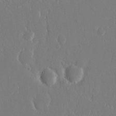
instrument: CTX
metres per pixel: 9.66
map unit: eHh
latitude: 14.0822
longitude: -71.6127
